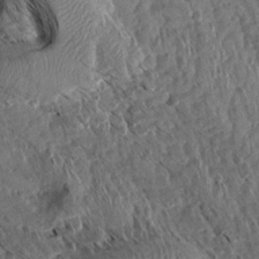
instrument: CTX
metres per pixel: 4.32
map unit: Aa
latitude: 13.4049
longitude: -144.2144
